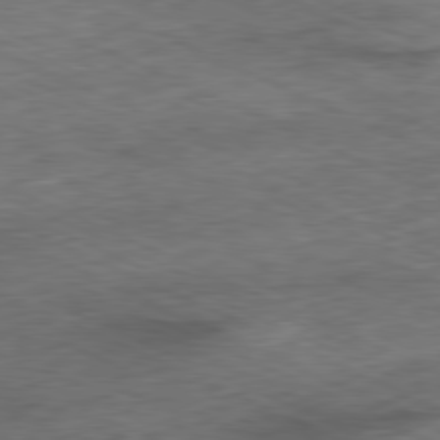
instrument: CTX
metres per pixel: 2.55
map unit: Ap
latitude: -81.0487
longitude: -90.5357
